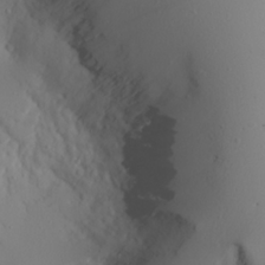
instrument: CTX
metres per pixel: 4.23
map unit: Aa
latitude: 22.0822
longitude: -145.7449
